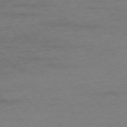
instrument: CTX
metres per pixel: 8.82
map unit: Ap
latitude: -76.9164
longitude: -83.7638
